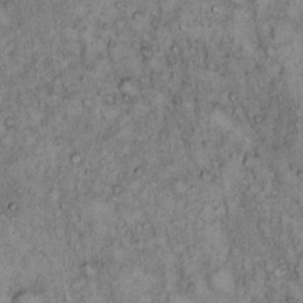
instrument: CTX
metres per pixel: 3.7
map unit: Hto
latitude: 13.8961
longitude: -57.4237
